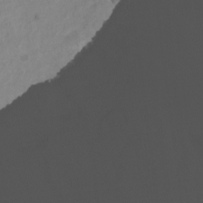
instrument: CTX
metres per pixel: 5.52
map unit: Nhu
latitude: -13.7100
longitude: -52.3279
